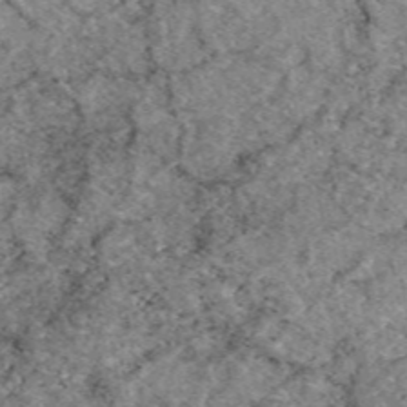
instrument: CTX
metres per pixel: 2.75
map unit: eAb
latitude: 49.2537
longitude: 109.7478
